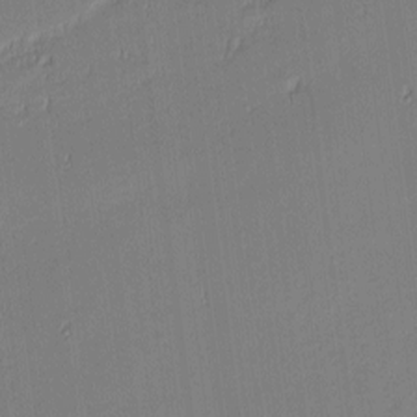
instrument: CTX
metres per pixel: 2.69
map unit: eHh
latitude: -3.3320
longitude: -83.6693
